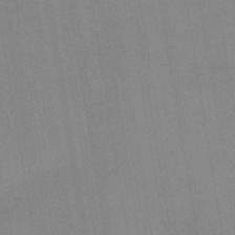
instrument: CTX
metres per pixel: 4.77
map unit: lHb
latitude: -40.0850
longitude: 67.6911
